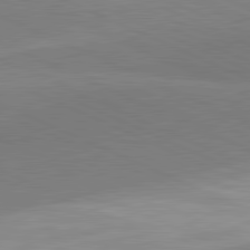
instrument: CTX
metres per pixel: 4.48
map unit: lApd
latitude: 81.4615
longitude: 156.1039
